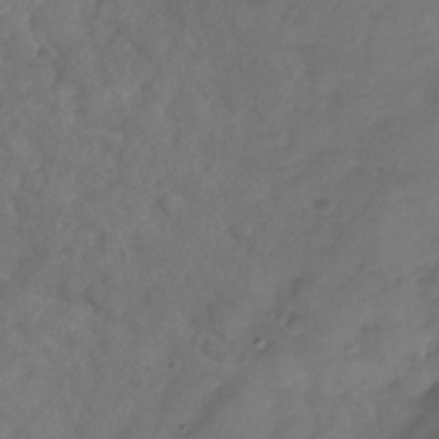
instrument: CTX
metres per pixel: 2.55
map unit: Nhu
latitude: -24.6329
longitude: -57.0458
